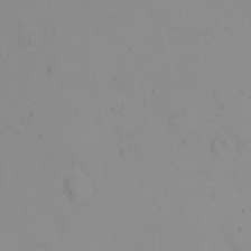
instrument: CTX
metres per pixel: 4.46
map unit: eHh
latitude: 21.9339
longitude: -63.9717
